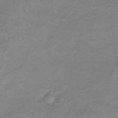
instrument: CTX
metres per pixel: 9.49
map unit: HNb
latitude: -34.9731
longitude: 56.2928
